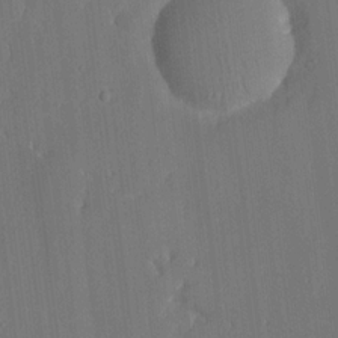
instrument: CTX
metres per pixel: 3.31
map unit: lHvf
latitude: 18.7057
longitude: -112.7057
